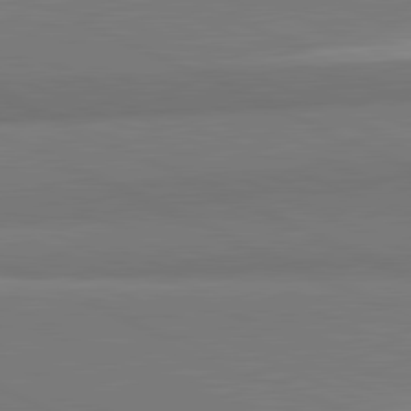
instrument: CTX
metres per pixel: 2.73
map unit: lApd
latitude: 81.8772
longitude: 151.1809
